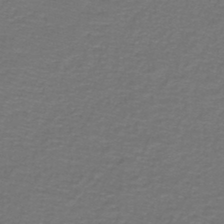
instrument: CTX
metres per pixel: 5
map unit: lHb
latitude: -43.7855
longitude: 56.5951
